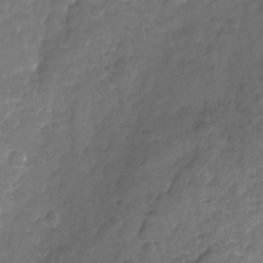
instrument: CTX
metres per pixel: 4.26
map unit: Nhu
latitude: -19.1620
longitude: -57.8961
